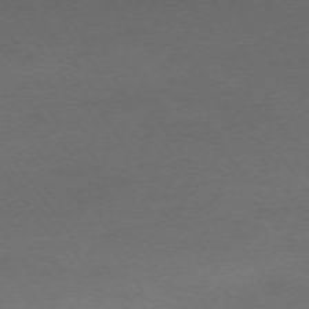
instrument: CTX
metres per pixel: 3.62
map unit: Ap
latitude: -74.1417
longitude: -72.6491
